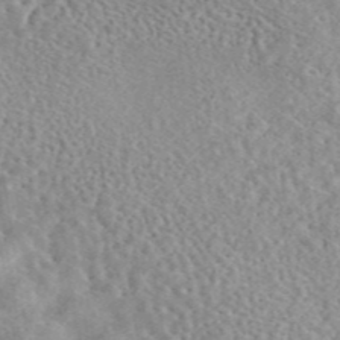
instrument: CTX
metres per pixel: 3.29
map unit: eAb
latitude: 44.1578
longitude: 116.5195
